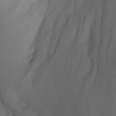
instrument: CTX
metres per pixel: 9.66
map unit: Aa
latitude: -3.1620
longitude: -71.4804
